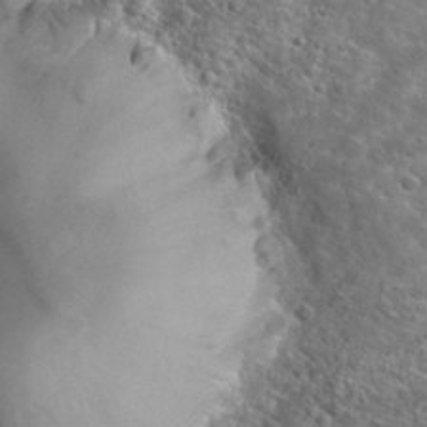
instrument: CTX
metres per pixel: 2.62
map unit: Hto
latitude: 24.4790
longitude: -45.4048
